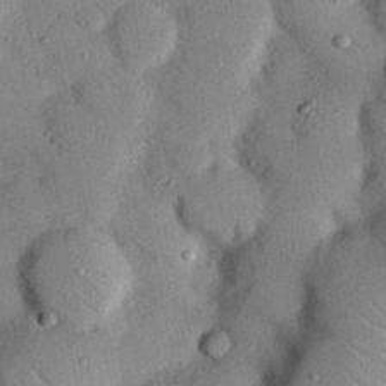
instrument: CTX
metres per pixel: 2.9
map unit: Nhu
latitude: 24.5923
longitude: -73.2348
